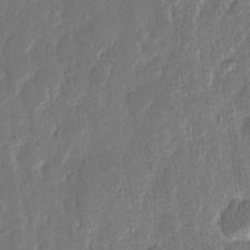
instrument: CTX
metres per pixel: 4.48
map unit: eHh
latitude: 11.7072
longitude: -70.8191
